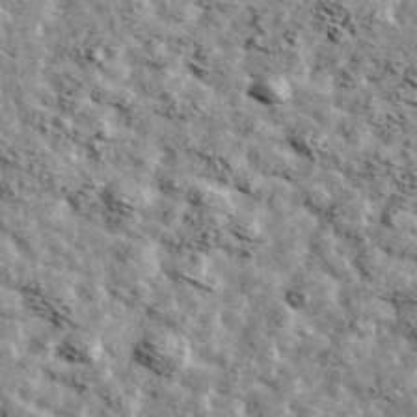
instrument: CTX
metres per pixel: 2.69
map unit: Ave
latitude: 42.6491
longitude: -107.6316
